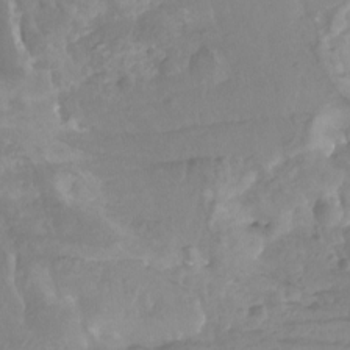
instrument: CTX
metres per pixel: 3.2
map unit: Nhu
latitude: -14.0094
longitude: -63.5749
